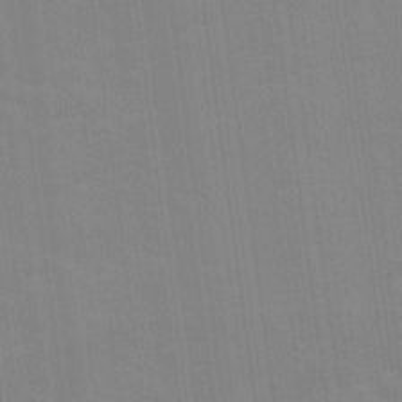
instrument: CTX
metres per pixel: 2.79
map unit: Ave
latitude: 16.1200
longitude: -138.3467
